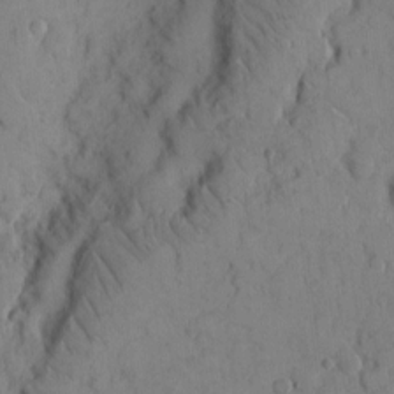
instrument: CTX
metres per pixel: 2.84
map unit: eHh
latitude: 8.0633
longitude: -64.4790
